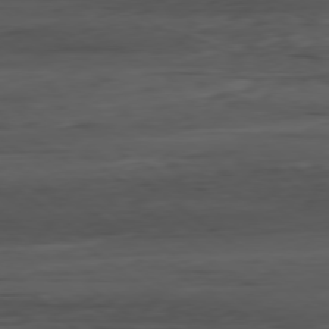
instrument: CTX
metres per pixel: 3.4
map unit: Ap
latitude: -79.5588
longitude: -58.6868
